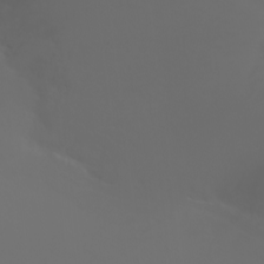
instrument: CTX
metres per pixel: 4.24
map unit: Nhu
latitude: -7.6722
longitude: -73.8773
